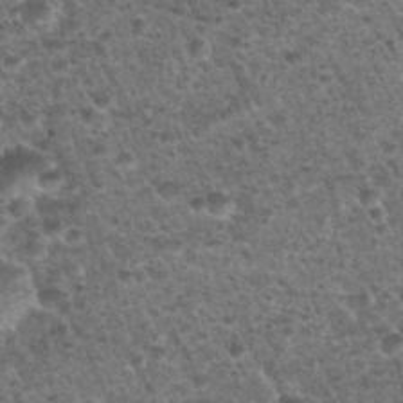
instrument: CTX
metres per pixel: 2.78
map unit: Nhu
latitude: 28.6301
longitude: -49.4993
